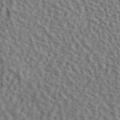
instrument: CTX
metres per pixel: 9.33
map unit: ANa
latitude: 44.7057
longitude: 47.7099
